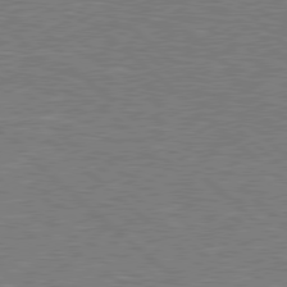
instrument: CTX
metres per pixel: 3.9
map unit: Hpe
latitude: 78.5168
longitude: -152.1389
